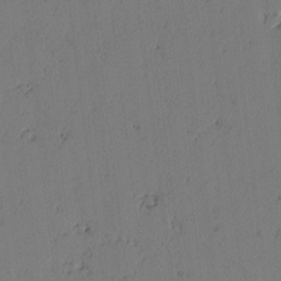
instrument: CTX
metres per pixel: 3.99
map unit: lAvf
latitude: -2.3684
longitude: -106.9703
